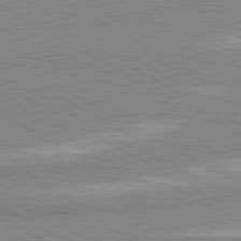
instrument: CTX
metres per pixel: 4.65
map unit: lApd
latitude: 80.9325
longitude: -178.9514
